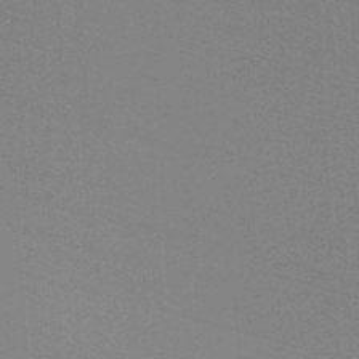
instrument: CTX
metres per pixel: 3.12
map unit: lHb
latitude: -48.0850
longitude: 64.3873
